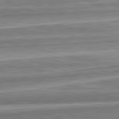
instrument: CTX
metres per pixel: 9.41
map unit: lApd
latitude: 82.8380
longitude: 167.4643
